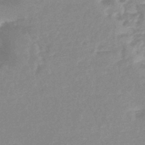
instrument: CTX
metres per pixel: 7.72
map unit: eHb
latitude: -45.1620
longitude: 85.1242
